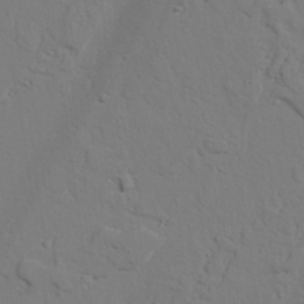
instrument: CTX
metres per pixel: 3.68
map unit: lAvf
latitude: 26.4601
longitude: -110.0444
